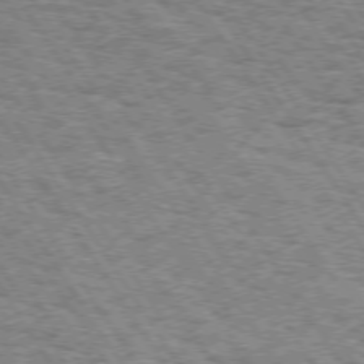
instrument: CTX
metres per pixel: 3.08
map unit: Hpe
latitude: 73.1781
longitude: -130.8758
